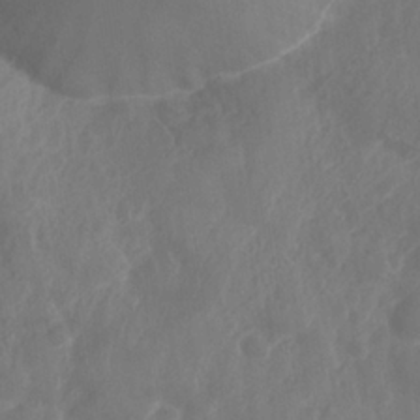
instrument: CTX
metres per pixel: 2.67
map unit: Nhe
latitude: -36.0850
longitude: -177.8583
